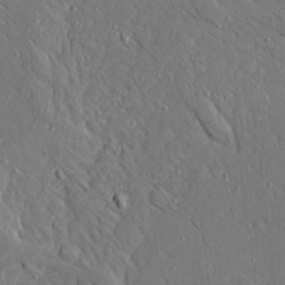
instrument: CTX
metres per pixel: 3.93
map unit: Ave
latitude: 14.8002
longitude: -139.7072
